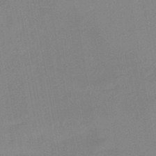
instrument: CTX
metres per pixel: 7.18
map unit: lHb
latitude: -45.0486
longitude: 72.9919
